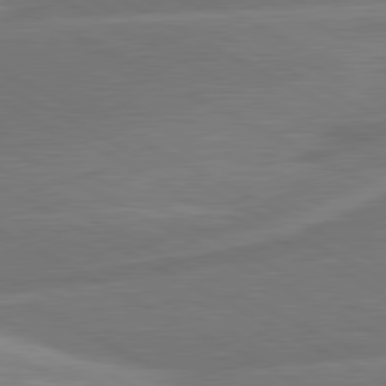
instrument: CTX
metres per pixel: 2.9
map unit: lApd
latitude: 80.7813
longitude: 128.4062
